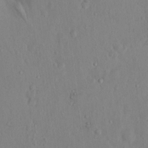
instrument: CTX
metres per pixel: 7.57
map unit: Hto
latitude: 14.4790
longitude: -29.5938
